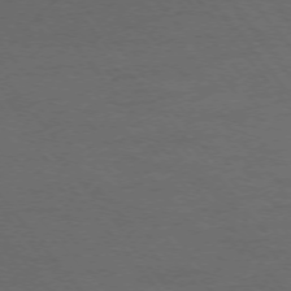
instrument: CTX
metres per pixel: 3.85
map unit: Ap
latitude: -75.3888
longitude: -69.4049
